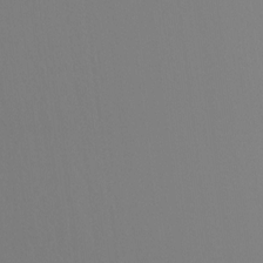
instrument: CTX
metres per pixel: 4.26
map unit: Ht
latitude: -13.6344
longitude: -50.5167
